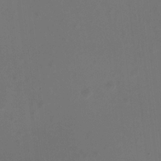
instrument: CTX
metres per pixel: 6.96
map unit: HNhu
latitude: -2.8030
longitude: -1.1592
